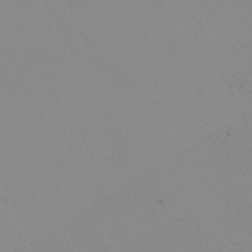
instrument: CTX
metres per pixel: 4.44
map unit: Nhu
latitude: -7.0675
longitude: -93.1970
